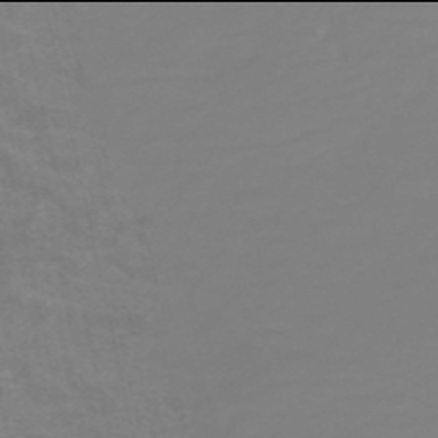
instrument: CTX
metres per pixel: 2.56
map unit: HNb
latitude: -54.0094
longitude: -33.9150
